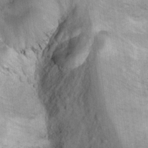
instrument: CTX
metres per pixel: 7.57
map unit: Ht
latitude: 11.4616
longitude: -32.8191
